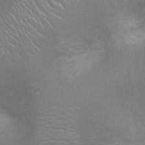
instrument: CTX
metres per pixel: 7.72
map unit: Ht
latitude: -3.1053
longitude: -16.9325
